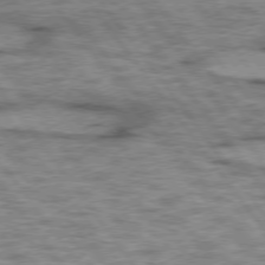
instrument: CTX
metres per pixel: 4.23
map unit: lApd
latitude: 75.2537
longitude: -48.1956
